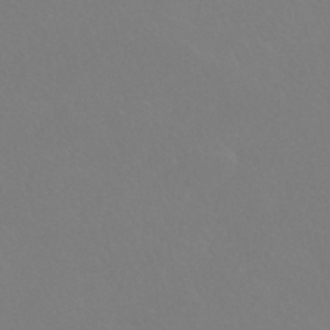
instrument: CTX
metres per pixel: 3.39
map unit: HNhu
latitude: -41.4832
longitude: 93.9178
